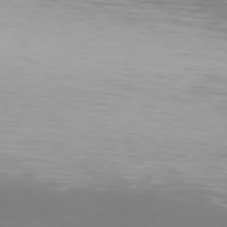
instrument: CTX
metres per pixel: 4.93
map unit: Hpe
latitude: 76.6490
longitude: -138.3278
